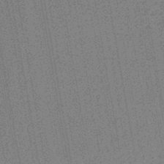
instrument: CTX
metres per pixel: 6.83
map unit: lHb
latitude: -44.3684
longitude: 65.4266
